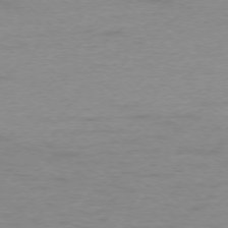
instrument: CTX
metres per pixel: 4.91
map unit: Ap
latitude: -76.0283
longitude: -77.3292
